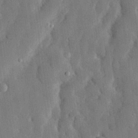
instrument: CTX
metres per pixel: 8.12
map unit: eHh
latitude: 28.4601
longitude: -79.1970
